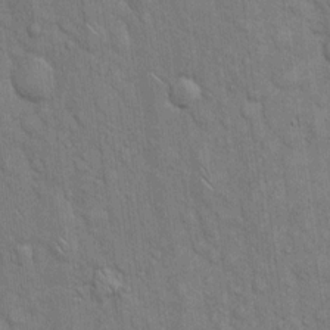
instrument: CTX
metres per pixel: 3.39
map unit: Hto
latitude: 15.4616
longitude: -56.3278
